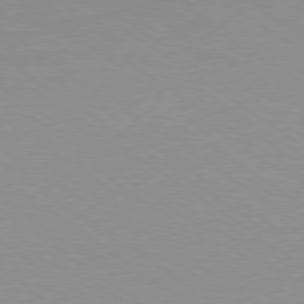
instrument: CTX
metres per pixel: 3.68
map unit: Ap
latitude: -79.3320
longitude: -67.1214
